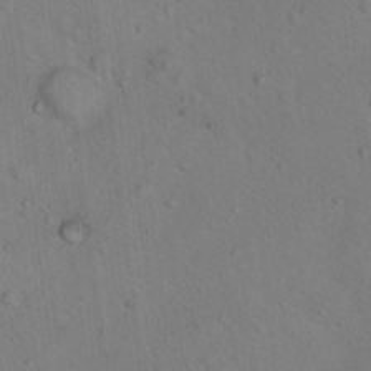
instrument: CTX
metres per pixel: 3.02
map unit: Nhu
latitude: 14.8758
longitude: -36.7058
